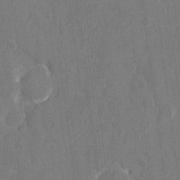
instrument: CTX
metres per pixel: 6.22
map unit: eHh
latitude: 7.0647
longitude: -67.9528
